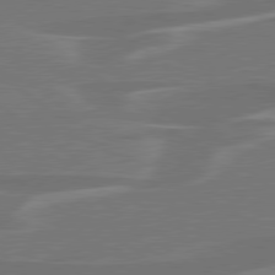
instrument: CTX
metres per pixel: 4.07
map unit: lApd
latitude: 79.2159
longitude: -93.8772
